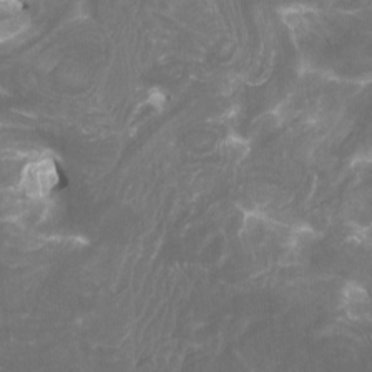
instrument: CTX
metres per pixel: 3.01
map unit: Htu
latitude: -6.9541
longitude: -49.3293
